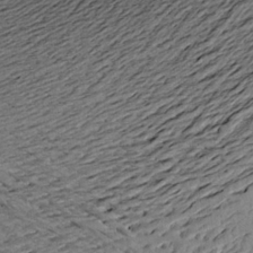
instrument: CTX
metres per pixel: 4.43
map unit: Aa
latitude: 20.4979
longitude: -148.8947
